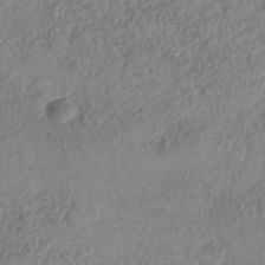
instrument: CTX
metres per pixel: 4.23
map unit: Nhe
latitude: -38.3873
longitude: -146.7058
